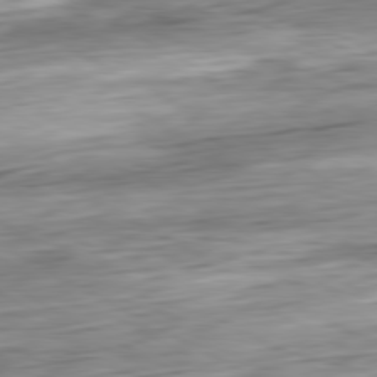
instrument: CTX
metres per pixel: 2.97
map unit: Ap
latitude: -81.0865
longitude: -67.4237
